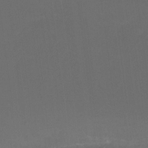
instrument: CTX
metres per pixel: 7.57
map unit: Ht
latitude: -14.4629
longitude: -57.6127
